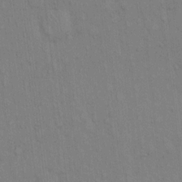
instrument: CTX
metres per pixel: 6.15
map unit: Hto
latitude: 13.1025
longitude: -61.1214
